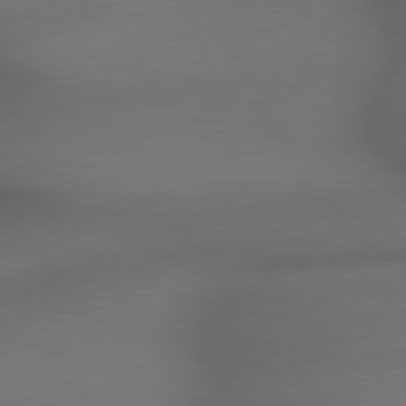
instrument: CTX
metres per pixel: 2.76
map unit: lApd
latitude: 79.4427
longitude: -173.2914
